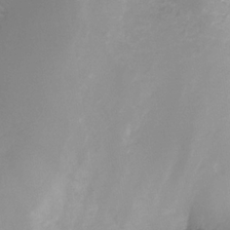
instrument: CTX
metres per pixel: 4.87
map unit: Nhe
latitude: -31.9745
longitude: -92.8947
